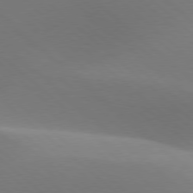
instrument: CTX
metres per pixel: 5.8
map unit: lApd
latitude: 77.8394
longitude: -51.3481
